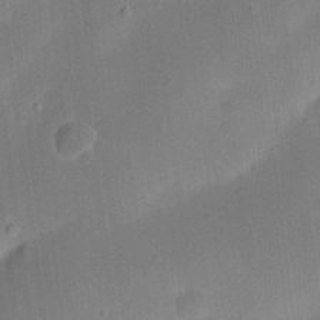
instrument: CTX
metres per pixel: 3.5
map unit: eHh
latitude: 25.2159
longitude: -70.8191
